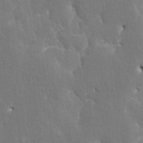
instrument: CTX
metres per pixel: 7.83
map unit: HNhu
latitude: 7.2159
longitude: -4.0444
